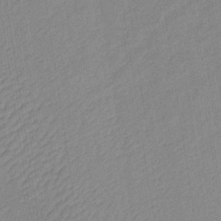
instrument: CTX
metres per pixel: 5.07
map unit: lHb
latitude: -35.7478
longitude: 71.9178
